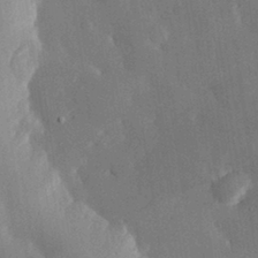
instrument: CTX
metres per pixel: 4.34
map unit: eHh
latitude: 30.1011
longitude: -80.9325
